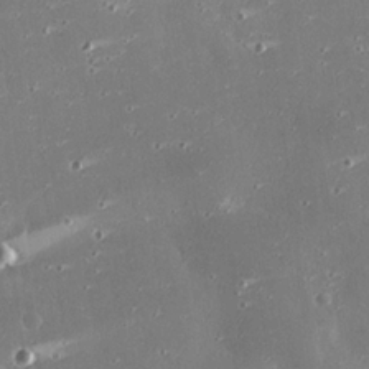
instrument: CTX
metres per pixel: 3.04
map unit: eHh
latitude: 24.4978
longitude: -89.7450
